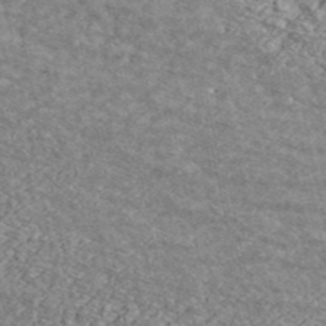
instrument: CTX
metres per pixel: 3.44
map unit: ANa
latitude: 45.1214
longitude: -84.9136
